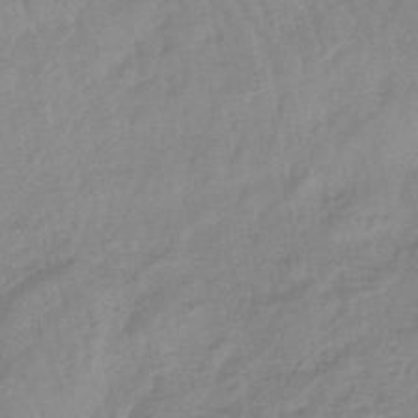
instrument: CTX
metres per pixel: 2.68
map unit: eHb
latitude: -44.8030
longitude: 80.7463
